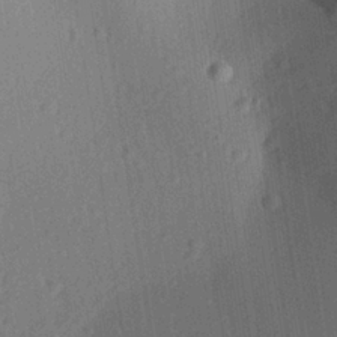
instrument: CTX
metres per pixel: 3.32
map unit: Aa
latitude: 27.3482
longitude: -141.7638
